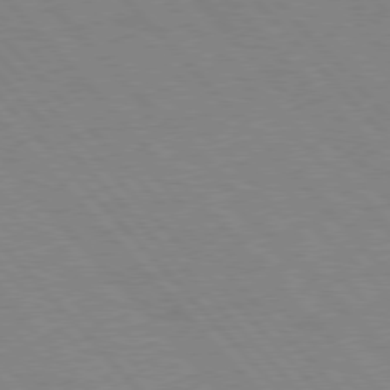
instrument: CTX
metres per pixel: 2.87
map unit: Hpe
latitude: 76.8947
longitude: -153.8773
